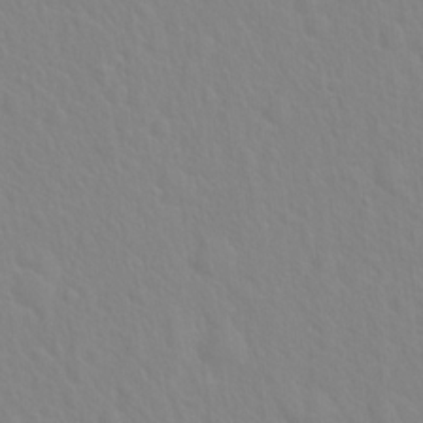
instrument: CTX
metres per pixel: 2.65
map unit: Hto
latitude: 18.3278
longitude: -39.7072
